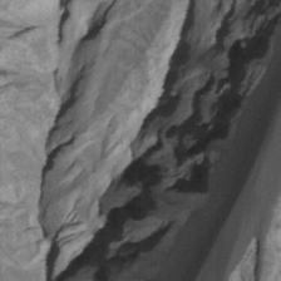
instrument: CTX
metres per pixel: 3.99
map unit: Htu
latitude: -7.7666
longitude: -65.3293
